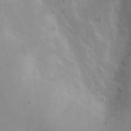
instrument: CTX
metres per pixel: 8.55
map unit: eHh
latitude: 23.9906
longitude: -71.0836
